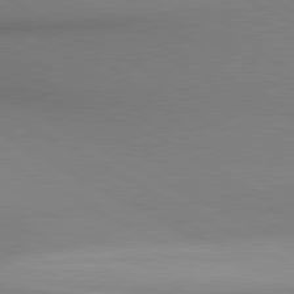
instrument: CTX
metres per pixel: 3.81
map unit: lApd
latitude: 80.4034
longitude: 134.8975
